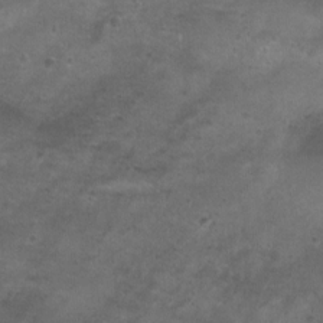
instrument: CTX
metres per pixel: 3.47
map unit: Ht
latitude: 4.3278
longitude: -20.6868
